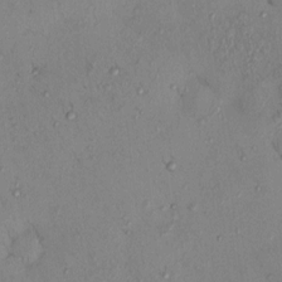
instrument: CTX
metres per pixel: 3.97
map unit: eHh
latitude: 0.1011
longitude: 16.7464
